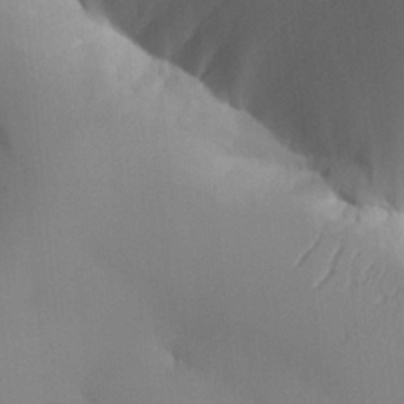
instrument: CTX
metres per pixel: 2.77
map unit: Aa
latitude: 27.7261
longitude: -131.7261
